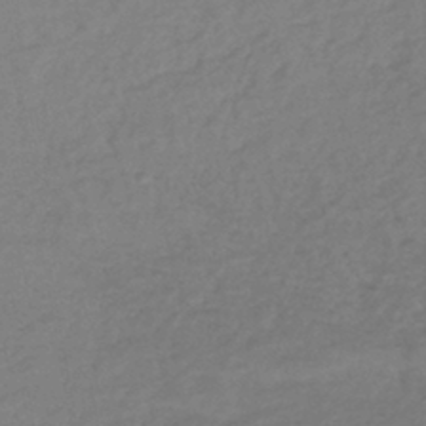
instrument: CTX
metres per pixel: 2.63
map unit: lHb
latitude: -43.1620
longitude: 74.2551
